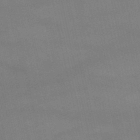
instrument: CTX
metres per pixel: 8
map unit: lHb
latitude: -48.1795
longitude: 70.3306
